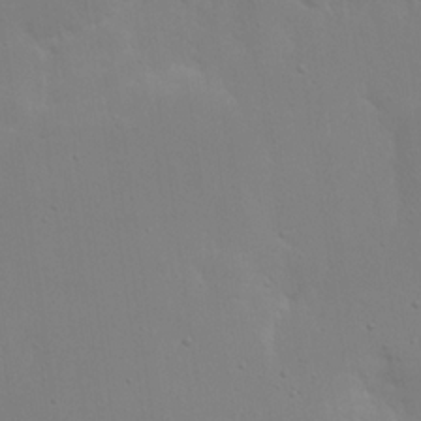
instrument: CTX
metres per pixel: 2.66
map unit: eHh
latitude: 18.2144
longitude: -71.8772
